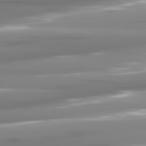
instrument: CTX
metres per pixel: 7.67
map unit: lApd
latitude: 81.6127
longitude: -141.3103
